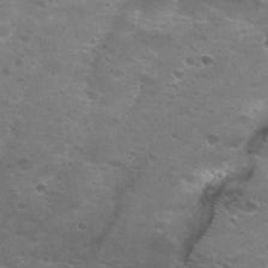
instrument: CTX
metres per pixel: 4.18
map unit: Nhu
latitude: 29.7072
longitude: -48.4223
